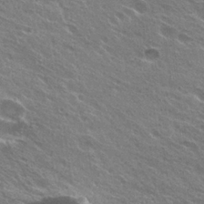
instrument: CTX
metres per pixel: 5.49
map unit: Hto
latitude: 24.9702
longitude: -38.7624
